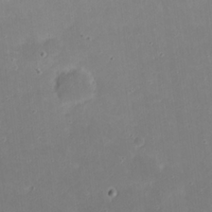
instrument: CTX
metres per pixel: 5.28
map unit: eHh
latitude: 21.0648
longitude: -71.7261
